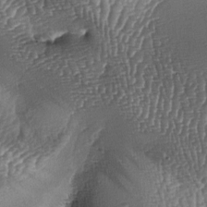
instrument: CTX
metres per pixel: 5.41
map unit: lAa
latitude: -5.8422
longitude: -127.5560
